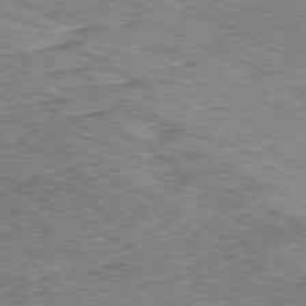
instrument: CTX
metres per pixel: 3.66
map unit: Ap
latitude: -80.4818
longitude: -48.3656
